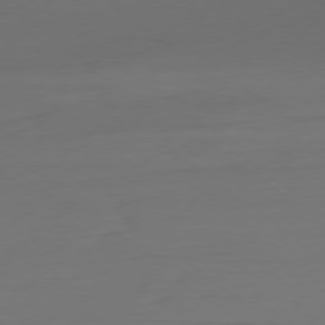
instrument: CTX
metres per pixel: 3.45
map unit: Ap
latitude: -78.8597
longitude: -76.5734
